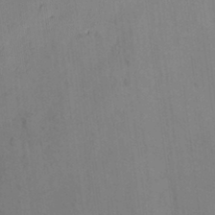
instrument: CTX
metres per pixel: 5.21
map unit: lAvf
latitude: 8.0633
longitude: 166.2173
